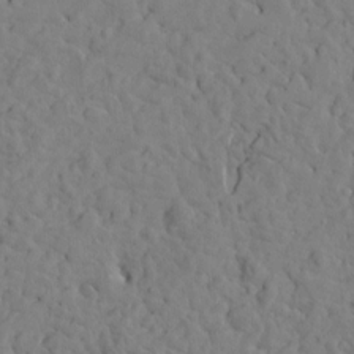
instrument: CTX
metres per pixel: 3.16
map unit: Htu
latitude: -1.8612
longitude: 179.4832
